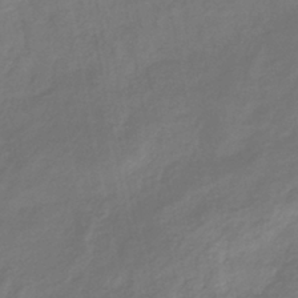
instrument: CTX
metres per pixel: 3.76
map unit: eHb
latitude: -37.7288
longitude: 76.6518
